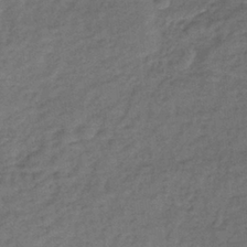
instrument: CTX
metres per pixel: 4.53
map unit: lHb
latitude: -35.5588
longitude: 66.0850
